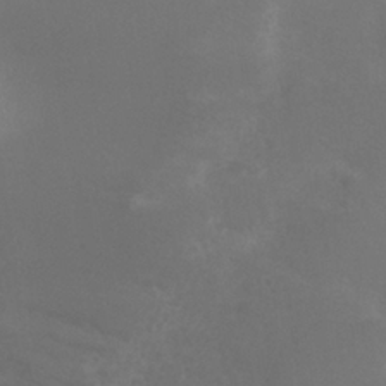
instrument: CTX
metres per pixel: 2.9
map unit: Nhu
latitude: 25.5560
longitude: -53.1781
